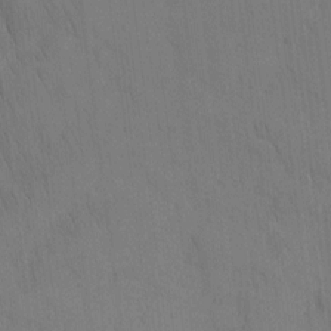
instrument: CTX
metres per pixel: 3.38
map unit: Nhu
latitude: -4.5196
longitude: -151.0269
